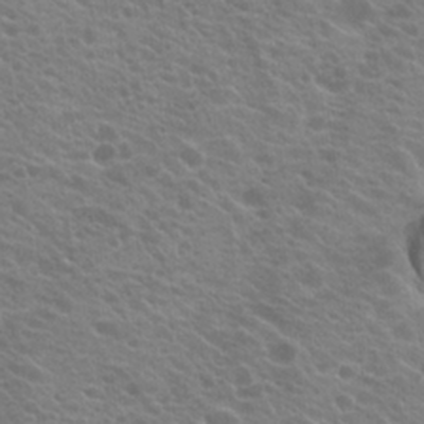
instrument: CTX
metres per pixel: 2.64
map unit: Hto
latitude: 23.1025
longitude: -35.6694
